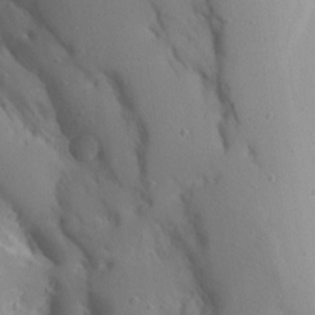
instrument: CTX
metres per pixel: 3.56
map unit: Aa
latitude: 13.5560
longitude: -142.6491
